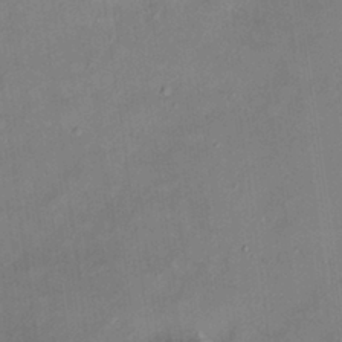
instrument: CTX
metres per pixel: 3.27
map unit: HNhu
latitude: 4.8758
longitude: 12.8786
